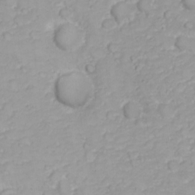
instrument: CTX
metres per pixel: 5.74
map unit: Nhu
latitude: 23.1970
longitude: -60.1766
